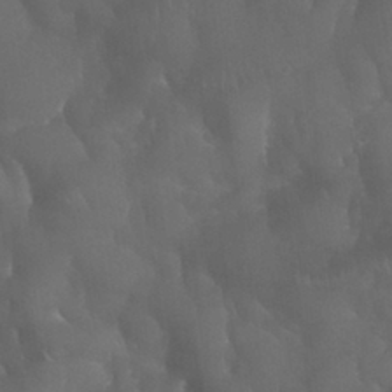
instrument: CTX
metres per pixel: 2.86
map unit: Nhu
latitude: 28.8380
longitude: -66.0822
